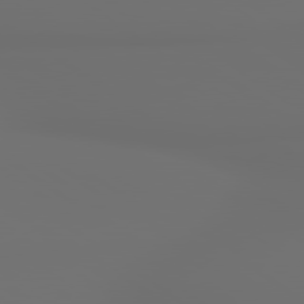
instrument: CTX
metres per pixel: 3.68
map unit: lApd
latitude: 79.8584
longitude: 176.7463
